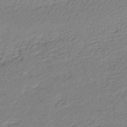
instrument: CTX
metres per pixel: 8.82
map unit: lHb
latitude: -42.1227
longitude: 66.3495
